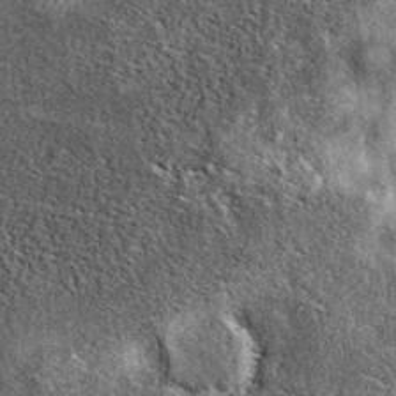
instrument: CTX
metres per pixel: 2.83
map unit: eAb
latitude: 39.5749
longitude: 106.2928
